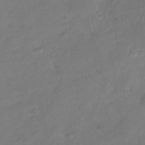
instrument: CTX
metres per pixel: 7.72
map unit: Nhu
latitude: -29.6533
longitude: -62.4223
